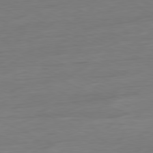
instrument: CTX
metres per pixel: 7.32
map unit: Ap
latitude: -81.1053
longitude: -76.6490
